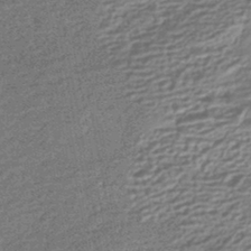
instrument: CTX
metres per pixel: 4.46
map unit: HNhu
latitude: -43.6532
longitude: 99.4454
